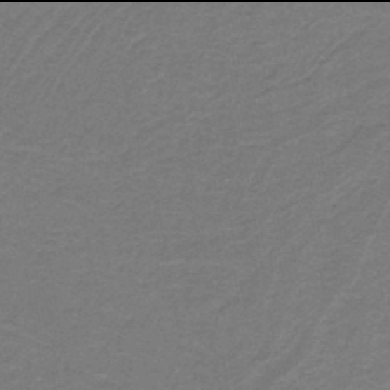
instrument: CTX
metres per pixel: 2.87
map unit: lHb
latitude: -42.0094
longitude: 53.8800
